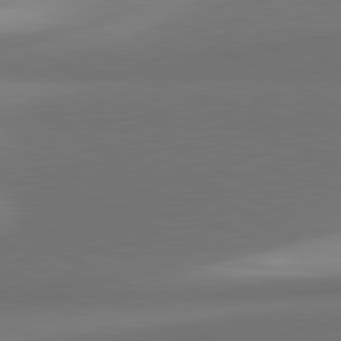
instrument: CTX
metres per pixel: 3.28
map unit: lApd
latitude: 81.5749
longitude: 154.8408
